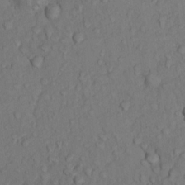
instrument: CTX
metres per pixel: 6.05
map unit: Nhu
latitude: 13.3671
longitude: -29.2537
